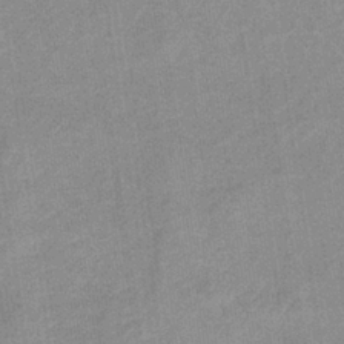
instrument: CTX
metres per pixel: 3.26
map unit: eHb
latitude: -35.8800
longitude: 73.2754
